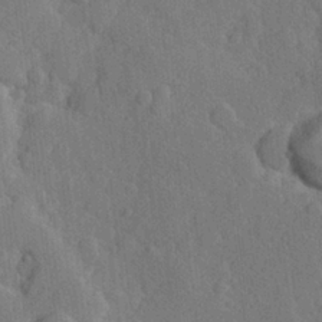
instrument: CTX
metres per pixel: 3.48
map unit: Hve
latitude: 24.8191
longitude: 149.3132
